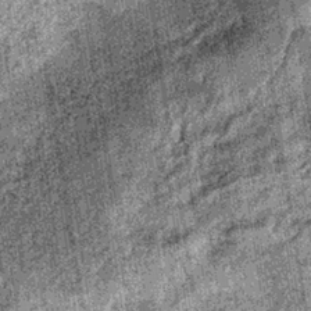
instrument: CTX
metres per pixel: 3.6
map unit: lHb
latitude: -36.9163
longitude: 67.0676
